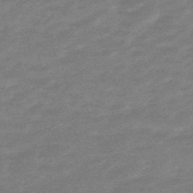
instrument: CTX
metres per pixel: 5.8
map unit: lHb
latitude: -48.8975
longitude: 82.8975
